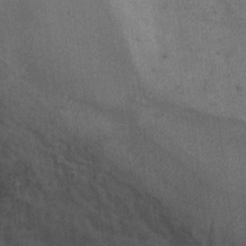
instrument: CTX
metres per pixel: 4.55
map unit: Ht
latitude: 8.8191
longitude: -36.6301
